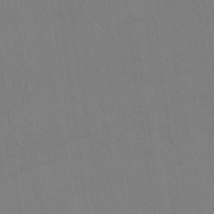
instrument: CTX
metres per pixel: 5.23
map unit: Nhu
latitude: 23.0836
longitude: -63.2726
